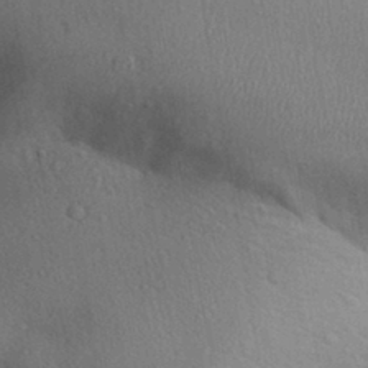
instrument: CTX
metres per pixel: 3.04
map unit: Aa
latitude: 31.7072
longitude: -145.6316
